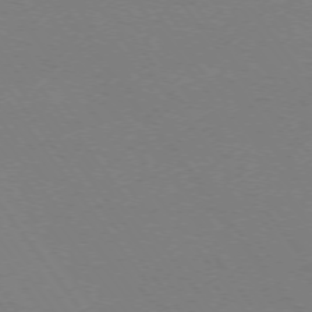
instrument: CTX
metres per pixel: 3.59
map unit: Ap
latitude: -75.1243
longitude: -75.2348
